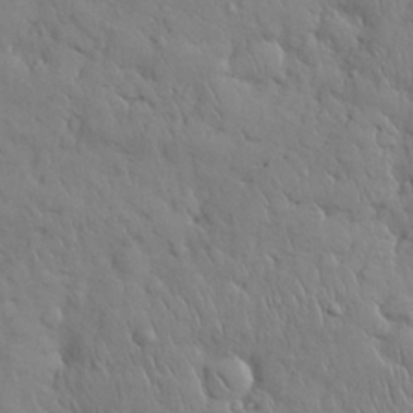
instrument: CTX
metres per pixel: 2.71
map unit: Nhu
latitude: 28.6868
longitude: -68.7246
